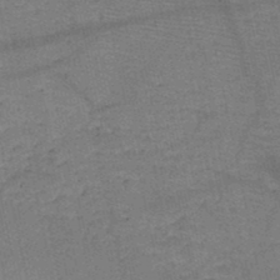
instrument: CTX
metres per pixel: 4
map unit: HNb
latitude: -47.7666
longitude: -40.0633
